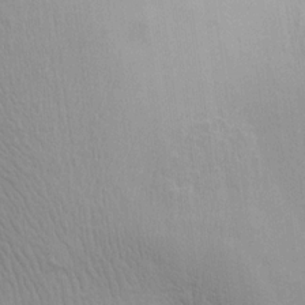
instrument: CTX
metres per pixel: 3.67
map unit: Aa
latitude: 18.8569
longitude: -141.5938
